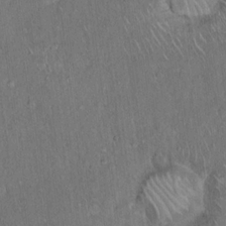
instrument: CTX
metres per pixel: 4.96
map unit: Hto
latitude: 15.8962
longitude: -57.0836
